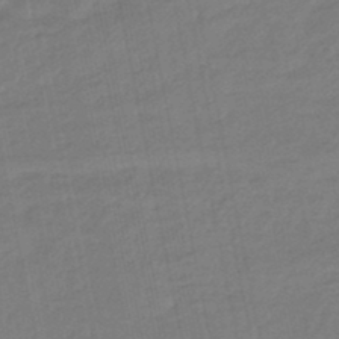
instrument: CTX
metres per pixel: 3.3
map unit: eHb
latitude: -45.4643
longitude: 87.8045
